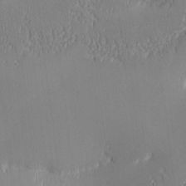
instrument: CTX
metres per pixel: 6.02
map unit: eHh
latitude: -2.9352
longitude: -81.4048
